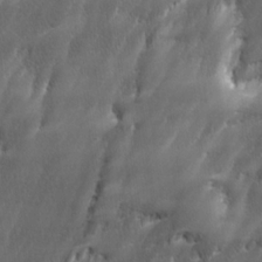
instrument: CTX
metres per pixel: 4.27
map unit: Ave
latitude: 15.6883
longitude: -135.6316
